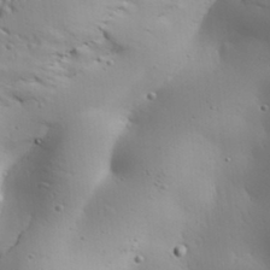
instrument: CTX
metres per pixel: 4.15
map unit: Aa
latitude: 31.4994
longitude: -143.8395
